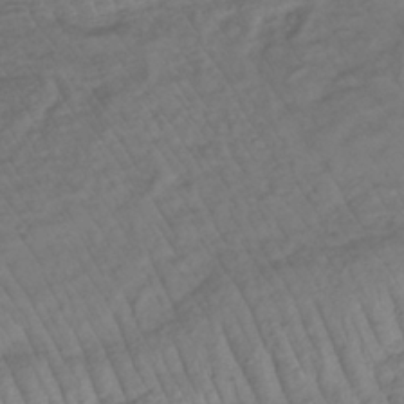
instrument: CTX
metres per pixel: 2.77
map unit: lHb
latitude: -35.4076
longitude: 67.9367
